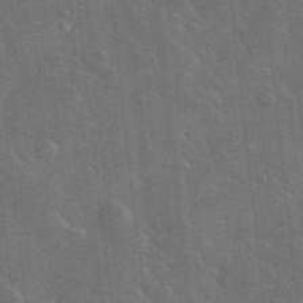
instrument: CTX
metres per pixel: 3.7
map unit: lHvf
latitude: 35.6505
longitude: -90.4223
